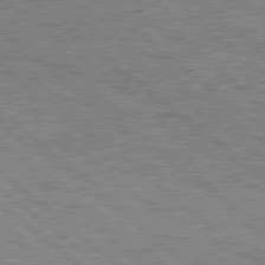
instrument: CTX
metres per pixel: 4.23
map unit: Hpe
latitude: 78.3279
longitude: -120.7058
